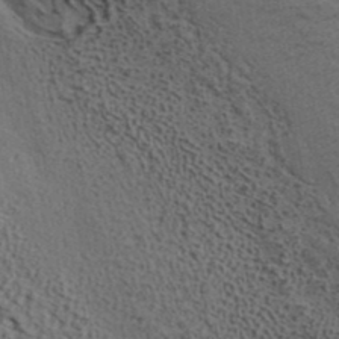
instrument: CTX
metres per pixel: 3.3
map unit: ANa
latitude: 39.1781
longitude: 28.9164
